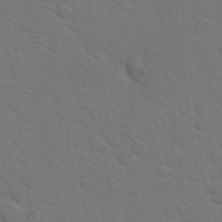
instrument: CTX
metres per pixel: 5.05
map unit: Hto
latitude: 18.6868
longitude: -34.0255
